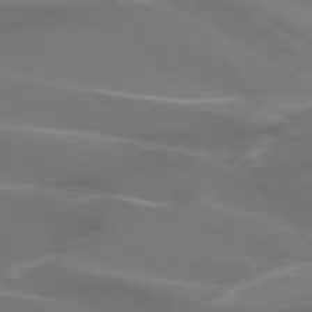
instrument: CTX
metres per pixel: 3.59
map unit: lApd
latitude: 74.8191
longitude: -63.1026
